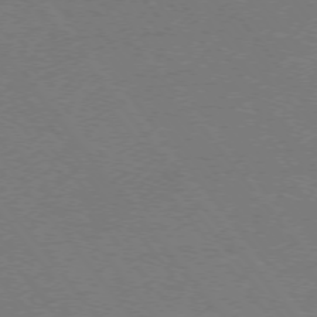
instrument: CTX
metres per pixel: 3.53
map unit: Ap
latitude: -75.8612
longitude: -75.0647
